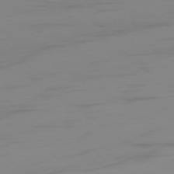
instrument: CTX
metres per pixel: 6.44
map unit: Ap
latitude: -78.8786
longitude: -78.9514
